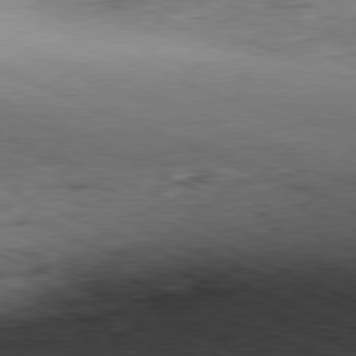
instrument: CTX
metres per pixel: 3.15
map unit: Ap
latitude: -81.5399
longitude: -82.7057
